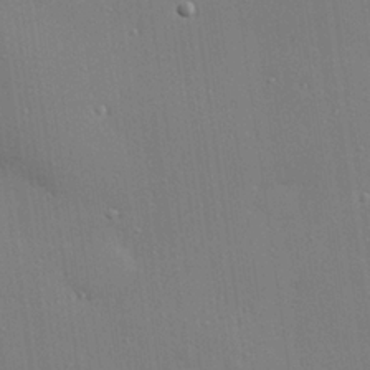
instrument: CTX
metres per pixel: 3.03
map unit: Hve
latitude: 26.4223
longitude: -90.4601
